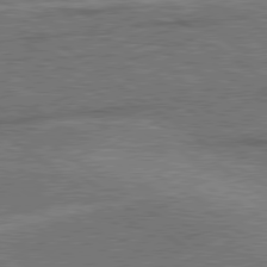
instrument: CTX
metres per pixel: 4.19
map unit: lApd
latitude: 79.2915
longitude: 173.7477
